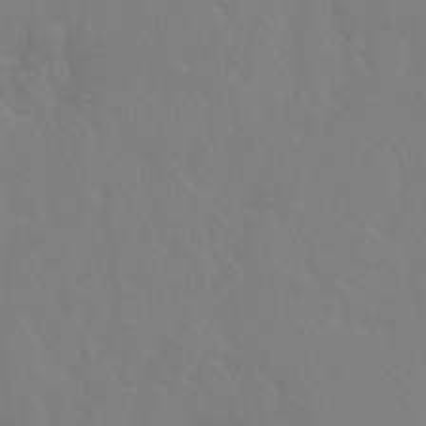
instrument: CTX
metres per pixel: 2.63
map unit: Hto
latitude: -7.2376
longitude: -37.9150
